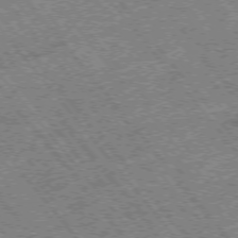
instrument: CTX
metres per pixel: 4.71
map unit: Hpe
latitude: -75.4455
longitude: -20.0822
